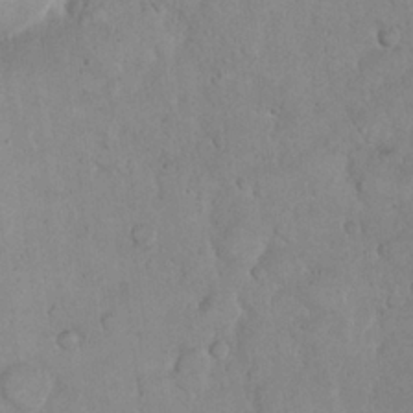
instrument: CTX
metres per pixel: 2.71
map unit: eHh
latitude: 22.8947
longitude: -58.2712
